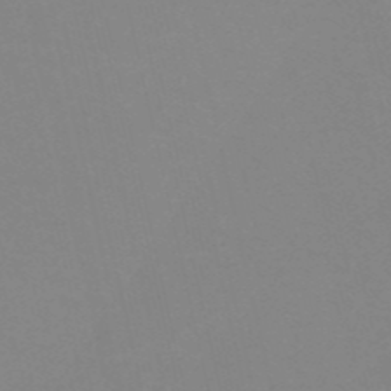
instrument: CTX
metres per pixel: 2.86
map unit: eHh
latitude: -53.6910
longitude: -24.8946
